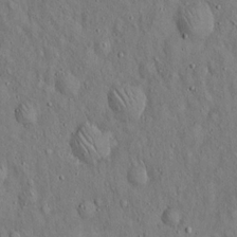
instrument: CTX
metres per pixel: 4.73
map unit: Hto
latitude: 15.2348
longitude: -58.4223
